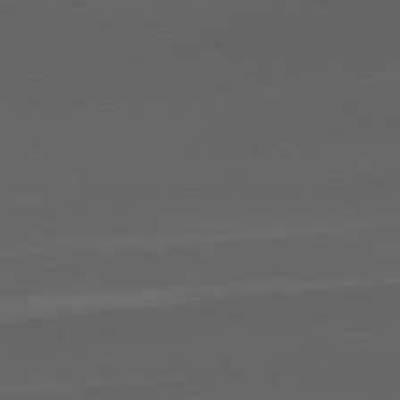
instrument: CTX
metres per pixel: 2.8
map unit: Hpe
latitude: 78.9514
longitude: -162.5546
